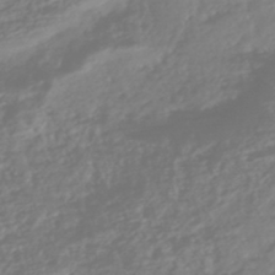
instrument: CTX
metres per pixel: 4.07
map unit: HNhu
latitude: -45.5966
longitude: 99.2187
